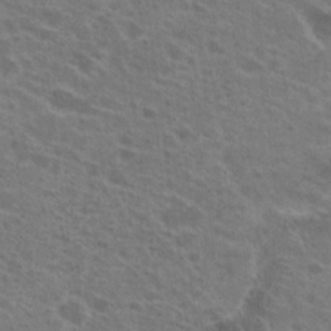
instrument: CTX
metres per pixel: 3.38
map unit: Hto
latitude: 23.1592
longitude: -38.9514
